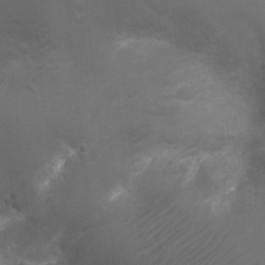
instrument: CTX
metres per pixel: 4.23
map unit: Ht
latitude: -6.6896
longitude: -21.6694
